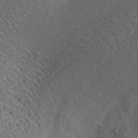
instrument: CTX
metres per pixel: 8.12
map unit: ANa
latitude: 42.7246
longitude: 34.1228
